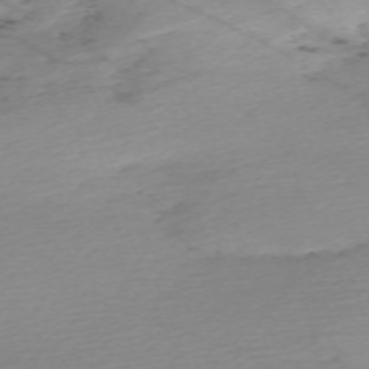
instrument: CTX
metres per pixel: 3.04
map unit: Nhu
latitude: -66.9164
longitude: 39.4832
